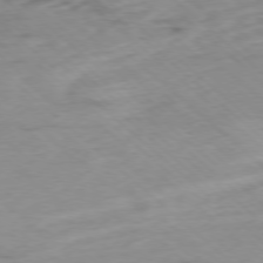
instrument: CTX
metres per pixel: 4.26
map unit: Ap
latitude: -77.8044
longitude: -91.0270
